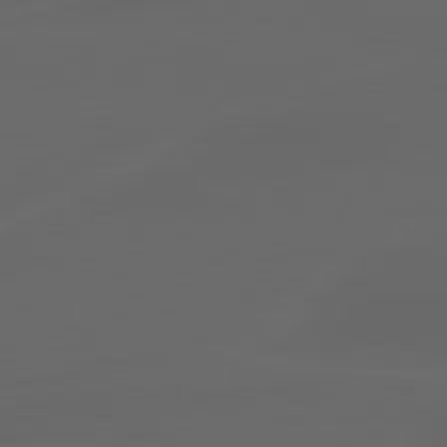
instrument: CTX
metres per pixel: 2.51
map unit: lApd
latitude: 80.2333
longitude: -117.4615
